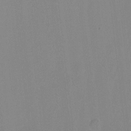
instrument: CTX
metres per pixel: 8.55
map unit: Hto
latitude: -6.4251
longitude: -48.5924
